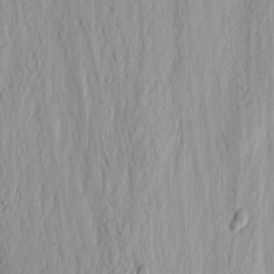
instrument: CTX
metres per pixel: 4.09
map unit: Nhu
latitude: -1.4266
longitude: -73.5560
